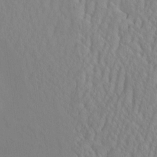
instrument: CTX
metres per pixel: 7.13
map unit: eHh
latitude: -4.1416
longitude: 14.8597
